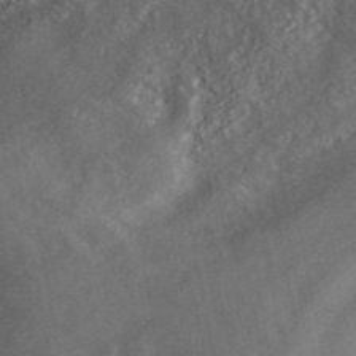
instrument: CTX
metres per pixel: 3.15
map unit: ANa
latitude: 45.0836
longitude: 46.5007
